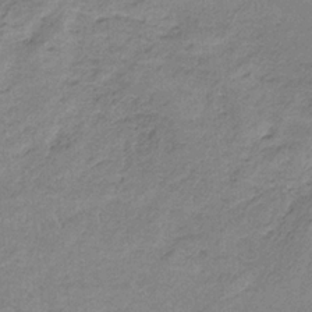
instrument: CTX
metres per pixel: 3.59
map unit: HNb
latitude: -33.9178
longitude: 59.0864
